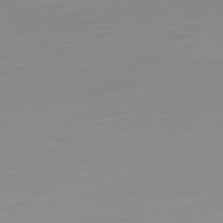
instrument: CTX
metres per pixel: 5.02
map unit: Ap
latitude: -77.8611
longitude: -67.2914
